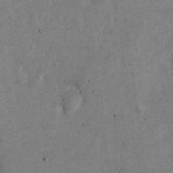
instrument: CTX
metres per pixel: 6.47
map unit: Nve
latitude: -25.2565
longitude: 105.5777
